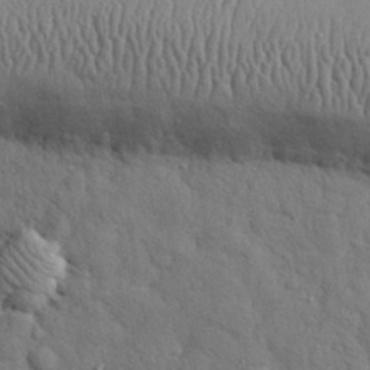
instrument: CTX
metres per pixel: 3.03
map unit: eHh
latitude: 28.7057
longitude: -74.8947
